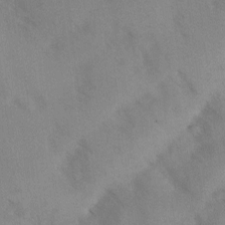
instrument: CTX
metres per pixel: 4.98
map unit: Ave
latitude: -0.2551
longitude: -111.3104
